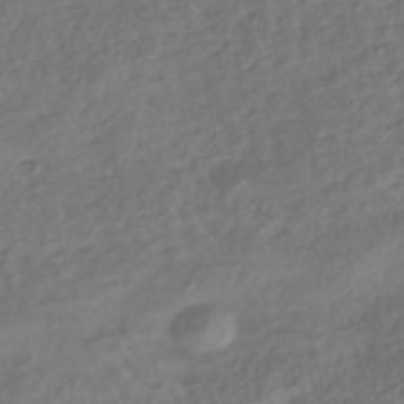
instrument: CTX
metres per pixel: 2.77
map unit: HNhu
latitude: -42.4251
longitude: 106.0850
